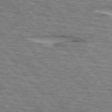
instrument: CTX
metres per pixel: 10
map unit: lApd
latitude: 75.6127
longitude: -76.6301
